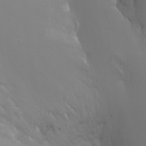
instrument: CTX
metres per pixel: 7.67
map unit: Ht
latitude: -12.3684
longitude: -44.6868
